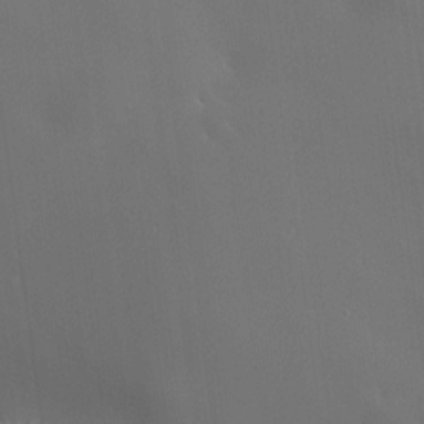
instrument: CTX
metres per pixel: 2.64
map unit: HNhu
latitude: 10.2901
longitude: 15.7478
